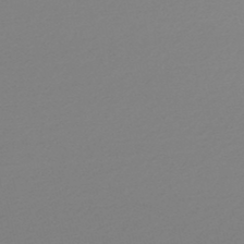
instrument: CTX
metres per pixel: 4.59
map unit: lHb
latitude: -47.4265
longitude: 60.4251
